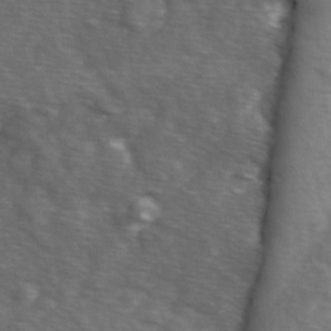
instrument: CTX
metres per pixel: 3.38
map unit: Ave
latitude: 1.0836
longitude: -113.0836
